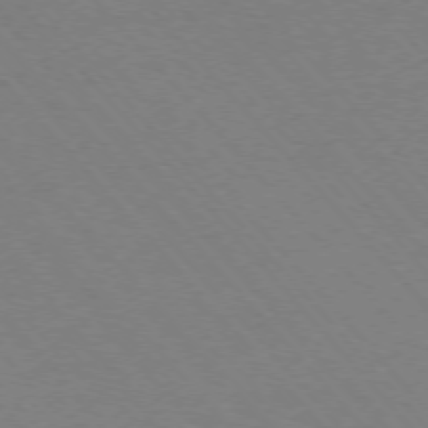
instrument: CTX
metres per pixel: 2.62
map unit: Ap
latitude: -75.9556
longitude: -63.4616
